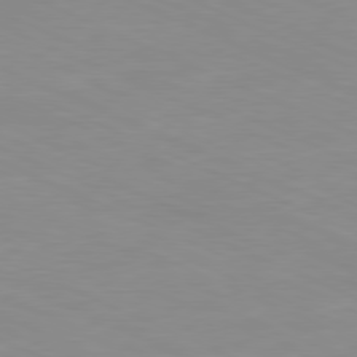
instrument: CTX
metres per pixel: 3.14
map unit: Ap
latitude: -81.2754
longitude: -92.9513
